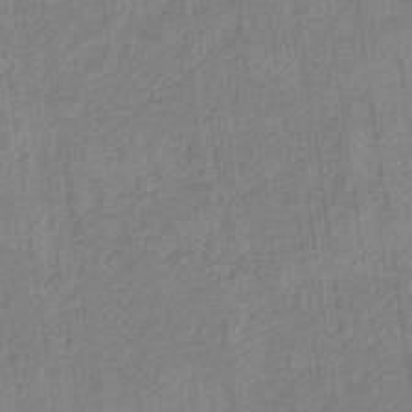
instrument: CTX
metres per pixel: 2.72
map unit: HNb
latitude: -36.5951
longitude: 51.5966
